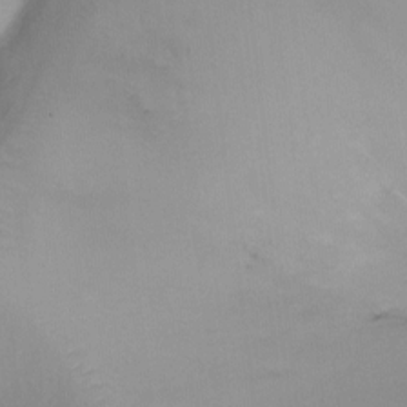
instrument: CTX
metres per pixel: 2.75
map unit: Ht
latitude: -6.7463
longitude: -29.0458
